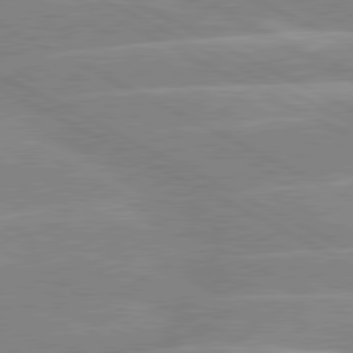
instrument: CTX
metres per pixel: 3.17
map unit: lApd
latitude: 80.5546
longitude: -125.0458
